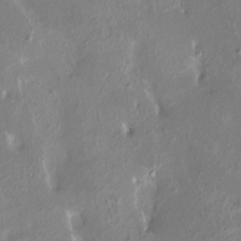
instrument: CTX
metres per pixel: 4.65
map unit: HNhu
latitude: 3.9906
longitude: 6.2550
